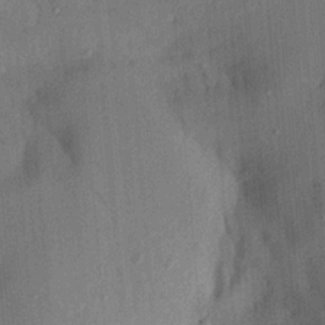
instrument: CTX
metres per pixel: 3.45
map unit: Aa
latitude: 20.8569
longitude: -144.1200
